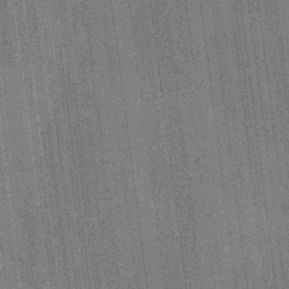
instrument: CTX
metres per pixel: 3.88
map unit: HNhu
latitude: 14.8002
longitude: 12.4440
